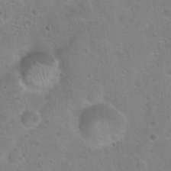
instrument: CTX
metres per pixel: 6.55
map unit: Hto
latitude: 22.5735
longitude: -50.6301
